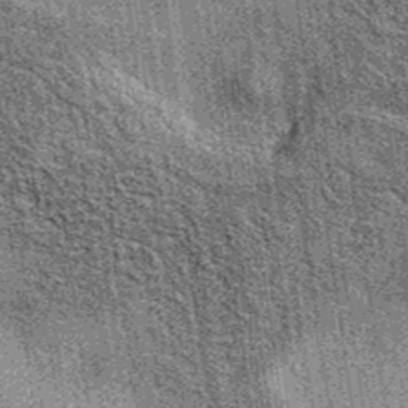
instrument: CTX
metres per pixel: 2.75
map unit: eAb
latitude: 37.2537
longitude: 107.7477
